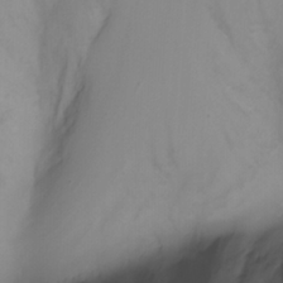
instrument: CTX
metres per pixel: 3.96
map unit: Nhu
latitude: -11.5588
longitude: -75.2348
